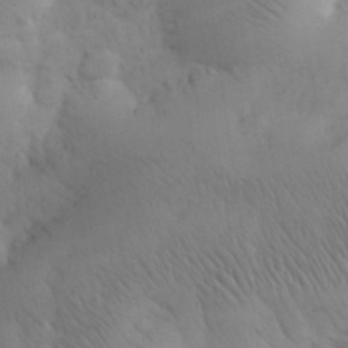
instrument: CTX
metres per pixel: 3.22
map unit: eHh
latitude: 31.5183
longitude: -67.8583
